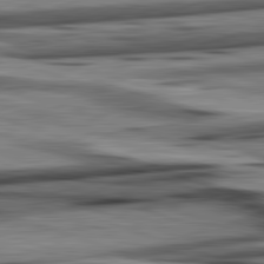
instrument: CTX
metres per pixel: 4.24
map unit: lApd
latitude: 82.5923
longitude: 161.1242
